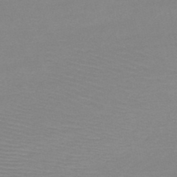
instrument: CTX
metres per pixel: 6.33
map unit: HNb
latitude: -48.2929
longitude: -43.0270
